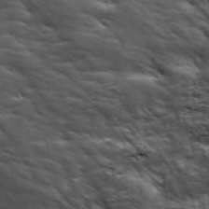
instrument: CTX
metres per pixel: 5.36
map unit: ANa
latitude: 43.8017
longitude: -85.8583
